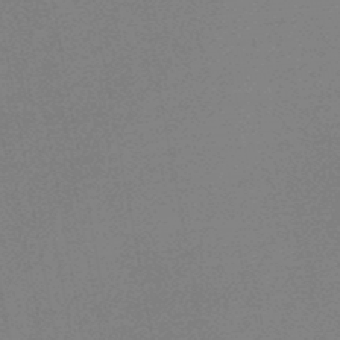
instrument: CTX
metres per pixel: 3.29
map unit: lHb
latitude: -46.3117
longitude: 57.8989
